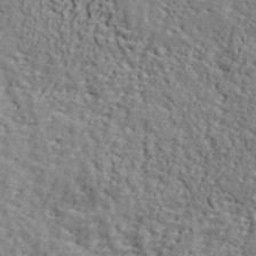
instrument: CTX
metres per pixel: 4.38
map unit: ANa
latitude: 42.4979
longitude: -87.0836
